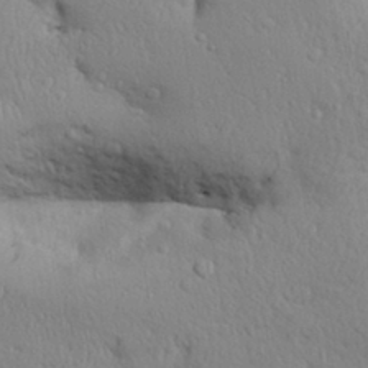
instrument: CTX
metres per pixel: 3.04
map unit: Aa
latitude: 31.5183
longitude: -145.0458
